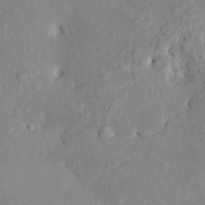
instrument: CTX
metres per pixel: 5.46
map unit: HNhu
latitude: 7.5371
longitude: -1.2915
